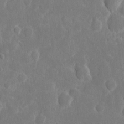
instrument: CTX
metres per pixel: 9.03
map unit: eHh
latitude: 7.5182
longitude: -70.7057
